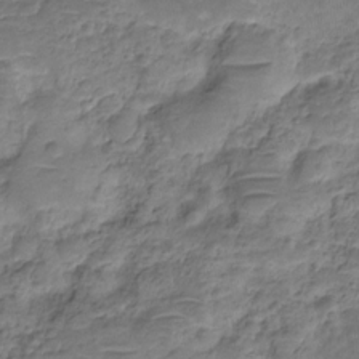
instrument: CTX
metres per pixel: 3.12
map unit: HNhu
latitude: -21.1620
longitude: 84.9919
